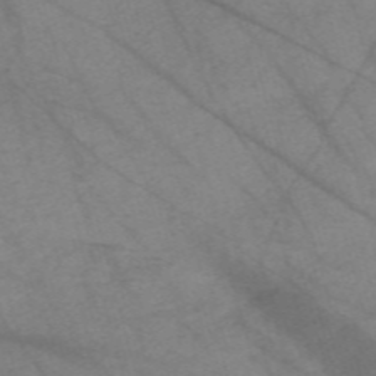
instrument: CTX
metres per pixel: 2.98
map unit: Nve
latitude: -58.8974
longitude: 64.1606
